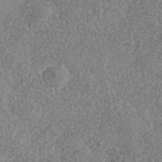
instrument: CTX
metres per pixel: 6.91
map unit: Nhe
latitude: -36.0850
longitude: -130.1389
